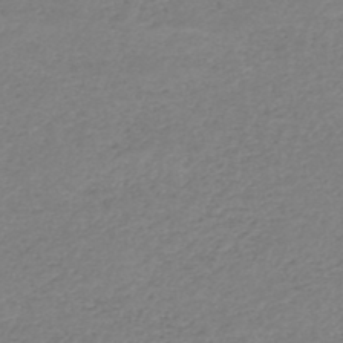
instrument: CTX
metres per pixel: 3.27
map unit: HNhu
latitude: -47.0864
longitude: 28.1795
